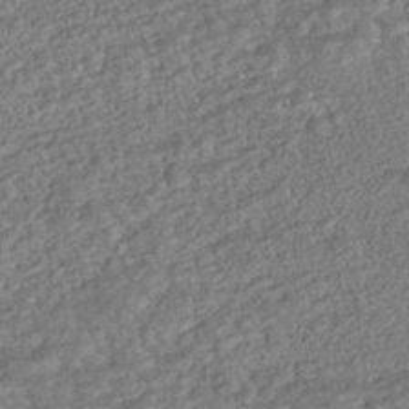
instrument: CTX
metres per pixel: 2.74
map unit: HNhu
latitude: -43.7288
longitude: 100.1416
